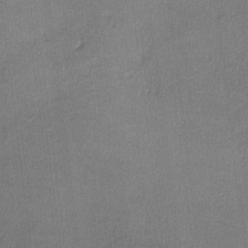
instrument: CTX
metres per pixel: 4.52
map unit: lHvf
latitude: -11.2754
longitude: -100.6680
